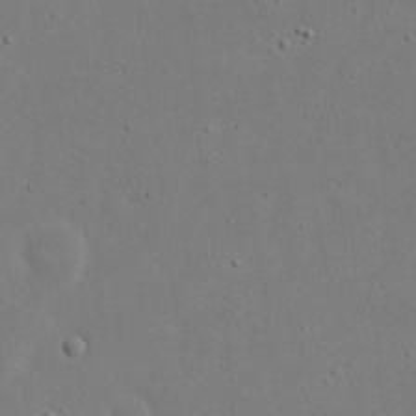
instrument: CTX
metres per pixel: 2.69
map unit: eHh
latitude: 18.9891
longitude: -71.7261
